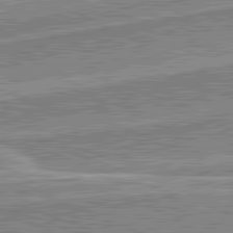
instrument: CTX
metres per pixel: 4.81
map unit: lApd
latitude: 82.1388
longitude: 139.1431
